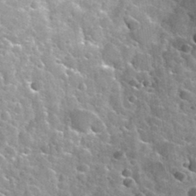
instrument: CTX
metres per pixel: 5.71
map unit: Nhu
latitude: 32.2900
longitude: -52.3845
